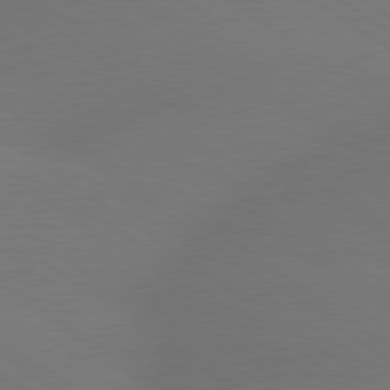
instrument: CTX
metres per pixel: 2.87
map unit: lApd
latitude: 79.1592
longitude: -151.8394
